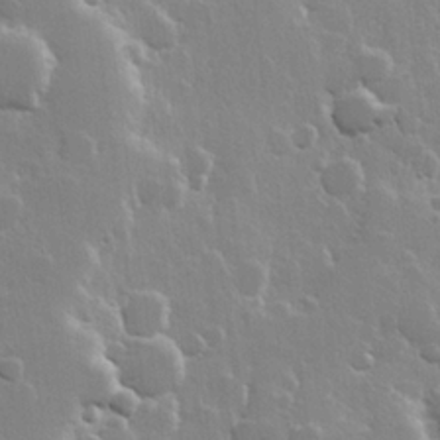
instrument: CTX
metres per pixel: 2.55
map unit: Hve
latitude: 22.5924
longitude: 149.0298
